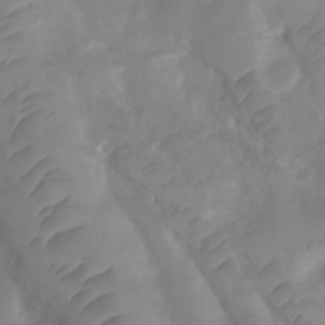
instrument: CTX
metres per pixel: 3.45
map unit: Ht
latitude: 3.2915
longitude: -27.5182
